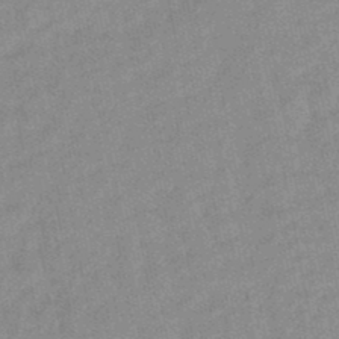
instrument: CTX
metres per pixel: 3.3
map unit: lHb
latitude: -48.0094
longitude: 77.7667
